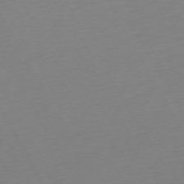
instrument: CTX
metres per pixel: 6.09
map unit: Ap
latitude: -73.8044
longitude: -69.1781
